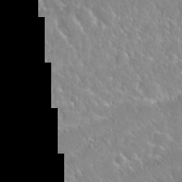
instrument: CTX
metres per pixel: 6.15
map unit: Nhu
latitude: 30.2334
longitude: -52.9325
